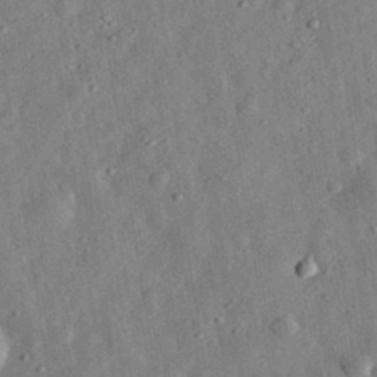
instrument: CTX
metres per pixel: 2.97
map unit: eHh
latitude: 31.5183
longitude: -76.8002
